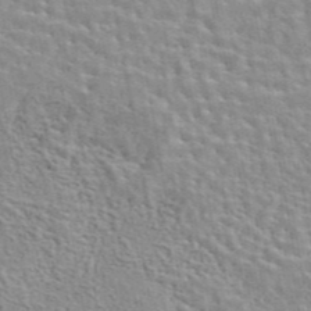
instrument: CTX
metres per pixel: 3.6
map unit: eAb
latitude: 44.0822
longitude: 110.4251
